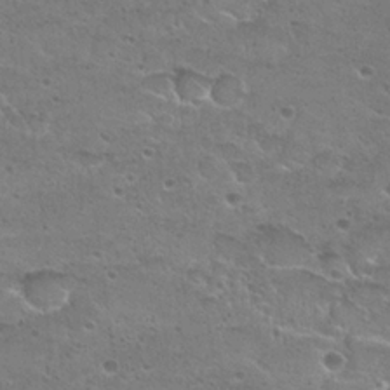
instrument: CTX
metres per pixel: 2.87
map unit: Hto
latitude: 22.6490
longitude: -41.6504
